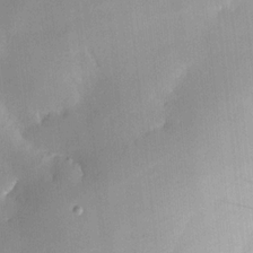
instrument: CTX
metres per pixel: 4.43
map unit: HNhu
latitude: 13.8583
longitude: 12.8408
